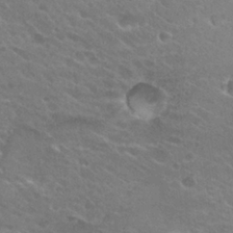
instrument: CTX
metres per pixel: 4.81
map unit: Hto
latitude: 26.4601
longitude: -36.2523
